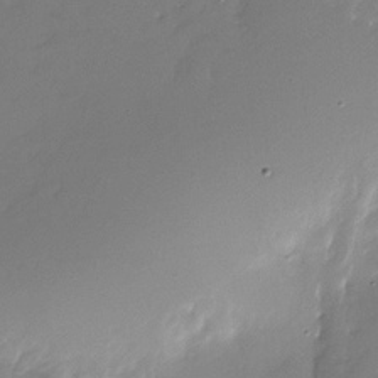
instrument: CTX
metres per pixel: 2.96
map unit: Nhu
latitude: -28.8786
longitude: -79.8206
